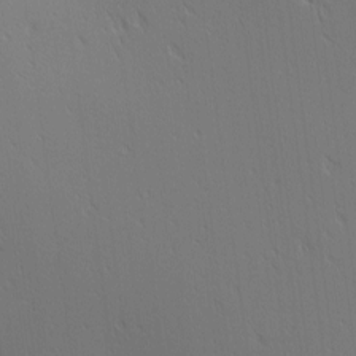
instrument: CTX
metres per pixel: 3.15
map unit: Ave
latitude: 2.0822
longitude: -115.3103
